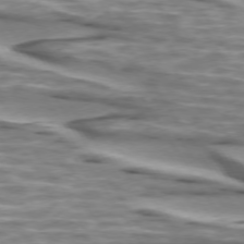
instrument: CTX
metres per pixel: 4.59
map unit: lApd
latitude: 74.1200
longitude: -56.8757
